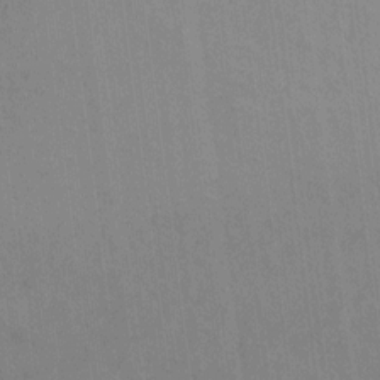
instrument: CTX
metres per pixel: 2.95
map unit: lAvf
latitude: 7.7827
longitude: 165.6344
